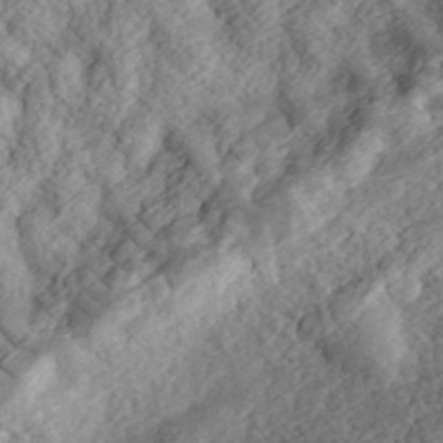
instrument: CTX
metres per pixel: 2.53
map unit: eHh
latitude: 36.0444
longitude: -79.4427
